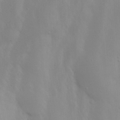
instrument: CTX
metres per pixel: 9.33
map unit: Nhu
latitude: 19.4426
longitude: -73.4994
